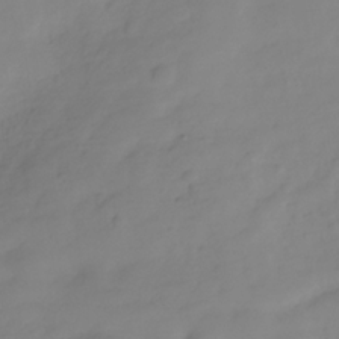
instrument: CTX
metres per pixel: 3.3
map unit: Hve
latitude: -31.6722
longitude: 89.9556
